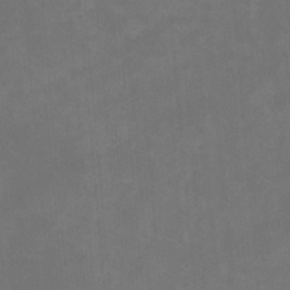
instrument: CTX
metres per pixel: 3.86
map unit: HNhu
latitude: 1.5560
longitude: -2.4034
